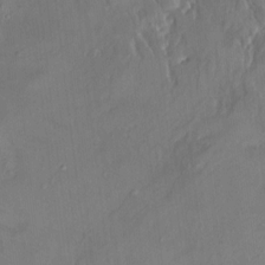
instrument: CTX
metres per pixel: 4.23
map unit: HNhu
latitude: 5.1592
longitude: 13.0675
